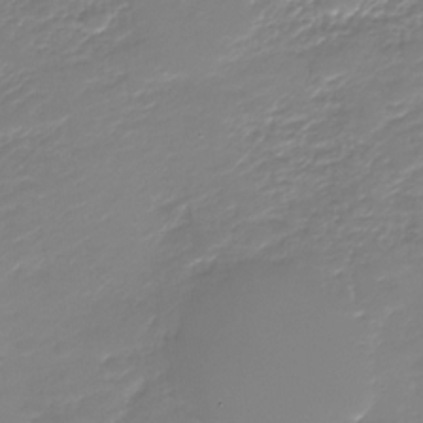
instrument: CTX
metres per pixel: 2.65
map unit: Nhu
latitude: -29.0298
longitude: -65.0080
